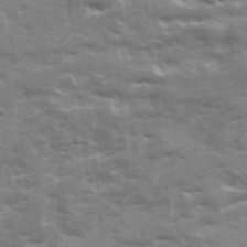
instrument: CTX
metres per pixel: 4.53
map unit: Ave
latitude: 19.3481
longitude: -130.0255
